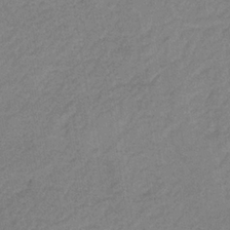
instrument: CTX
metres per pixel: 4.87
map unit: HNb
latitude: -33.9745
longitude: 62.1416
